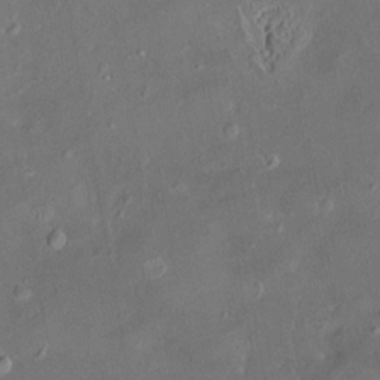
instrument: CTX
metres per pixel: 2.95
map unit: HNhu
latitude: 5.2537
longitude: 14.2740
